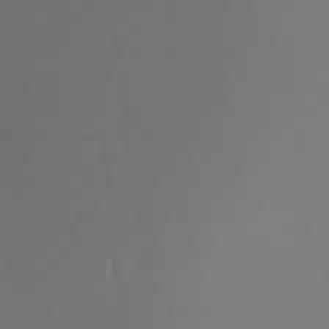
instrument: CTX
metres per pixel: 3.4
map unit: Nhu
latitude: -24.0661
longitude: -73.1026
